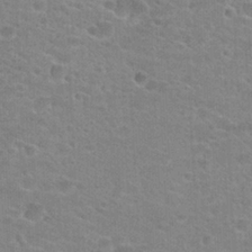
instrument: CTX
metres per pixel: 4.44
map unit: Hto
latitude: 23.0458
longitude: -43.9150
